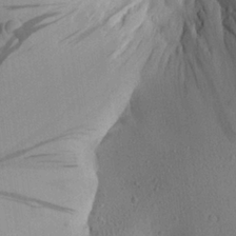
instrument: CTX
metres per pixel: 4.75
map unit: Aa
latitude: 25.5371
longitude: -144.7435
